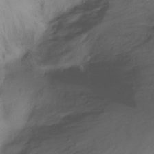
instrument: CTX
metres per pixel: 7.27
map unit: Ht
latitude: -16.8786
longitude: -49.1025
